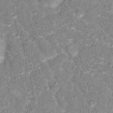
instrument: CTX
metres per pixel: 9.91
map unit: Hto
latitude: 16.9136
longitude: -36.8380
